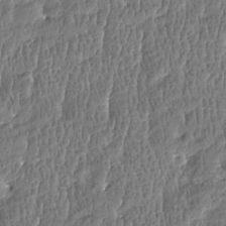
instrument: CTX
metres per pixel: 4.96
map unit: Htu
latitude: -3.9745
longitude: 176.0850
